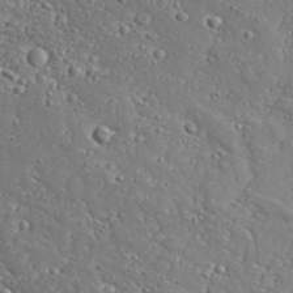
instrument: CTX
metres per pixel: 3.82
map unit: Aa
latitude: 32.6302
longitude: -134.1389
